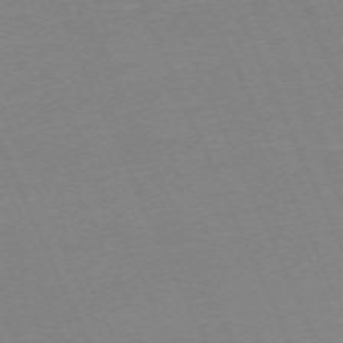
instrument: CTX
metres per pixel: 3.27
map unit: Hpe
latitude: -70.6896
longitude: 12.0472
